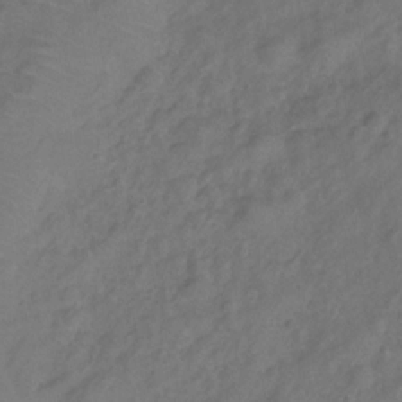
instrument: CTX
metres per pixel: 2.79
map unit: Hve
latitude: -31.0297
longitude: 95.7099
